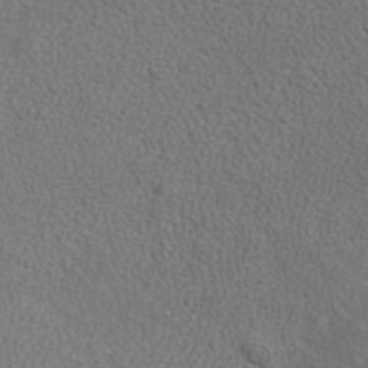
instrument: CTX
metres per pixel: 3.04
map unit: ANa
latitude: 37.5938
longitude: 20.0850
